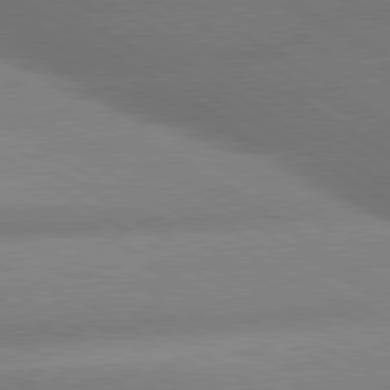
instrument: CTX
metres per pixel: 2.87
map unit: lApd
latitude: 80.0822
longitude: -154.6301
